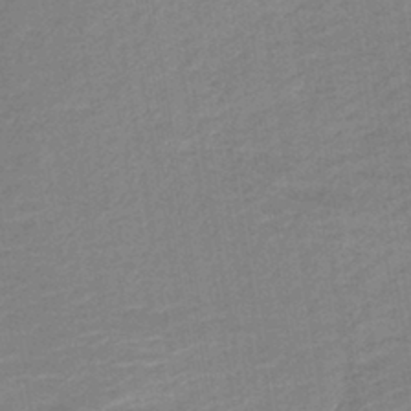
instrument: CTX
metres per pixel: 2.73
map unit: HNb
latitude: -41.2376
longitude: 50.6329
